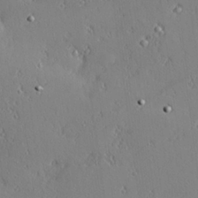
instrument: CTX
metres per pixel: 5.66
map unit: Hve
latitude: 25.7827
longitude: -92.7057
